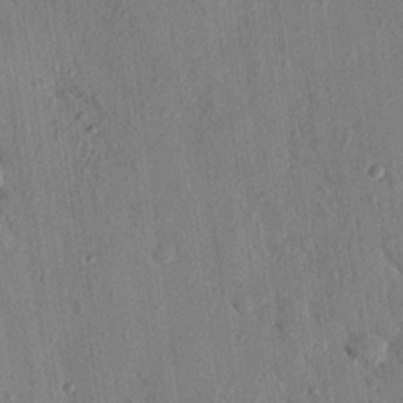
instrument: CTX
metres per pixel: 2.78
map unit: Nhu
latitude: 21.0459
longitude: -78.8380
